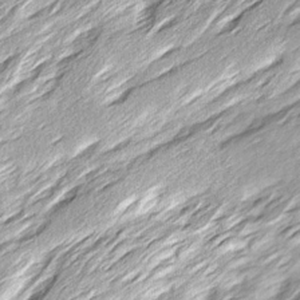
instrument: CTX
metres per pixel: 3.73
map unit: Ave
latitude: 15.6694
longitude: -137.2537
